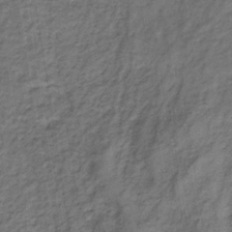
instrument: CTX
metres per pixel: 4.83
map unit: lHb
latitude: -33.4644
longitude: 65.7856
